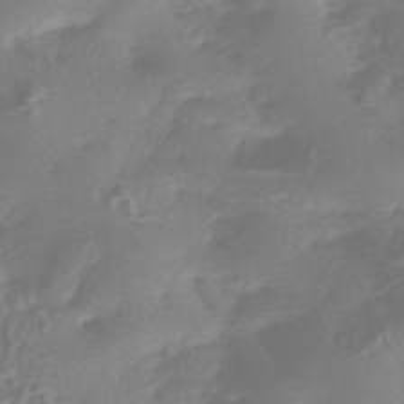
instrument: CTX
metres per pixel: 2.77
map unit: HNhu
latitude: -42.9730
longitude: 91.2943
